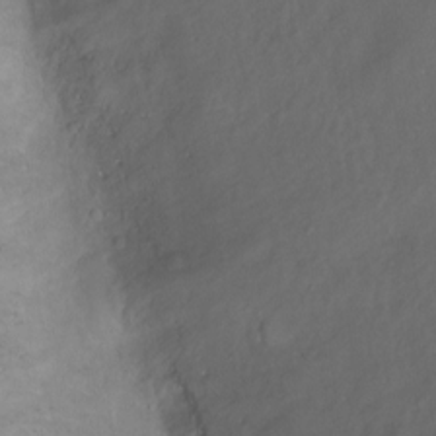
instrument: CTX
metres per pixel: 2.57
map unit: Ht
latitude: 1.8394
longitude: -34.6490
